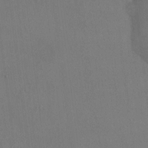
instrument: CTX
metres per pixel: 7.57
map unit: HNhu
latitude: 4.8380
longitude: 7.1620
